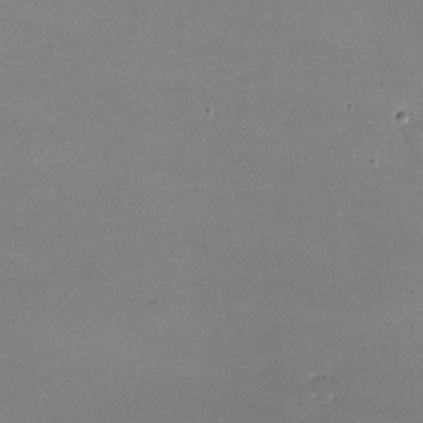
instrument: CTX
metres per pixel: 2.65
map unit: lHvf
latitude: -8.8975
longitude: -101.3860
